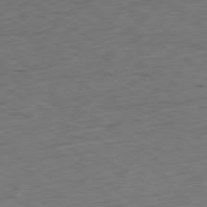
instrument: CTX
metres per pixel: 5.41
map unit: Ap
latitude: -80.4062
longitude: -71.3670
